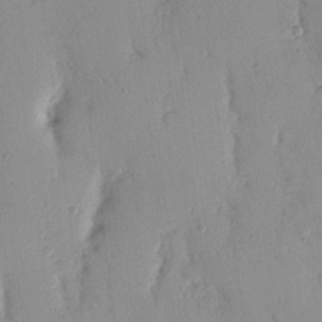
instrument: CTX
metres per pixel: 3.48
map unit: Nhu
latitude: 16.7435
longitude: -78.8569
